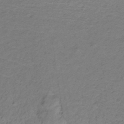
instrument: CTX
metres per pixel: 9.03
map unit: lHb
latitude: -32.9353
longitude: 66.0472
